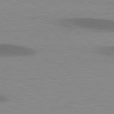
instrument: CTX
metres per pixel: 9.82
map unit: lApd
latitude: 79.2159
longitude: -47.7261
